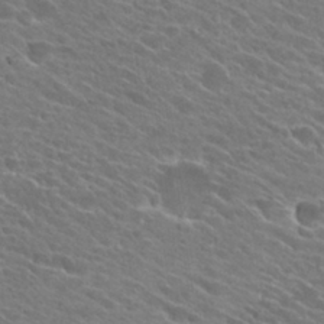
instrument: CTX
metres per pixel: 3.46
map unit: Hto
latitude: 25.5749
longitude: -41.4993
